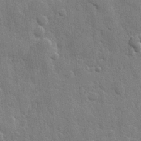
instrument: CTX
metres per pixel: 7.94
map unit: Hve
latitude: 25.9906
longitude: 149.5022
